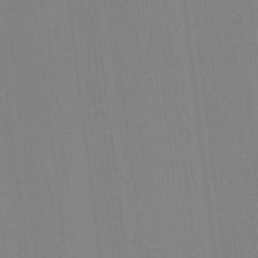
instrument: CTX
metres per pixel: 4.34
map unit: HNhu
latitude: -1.3132
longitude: -6.8569
